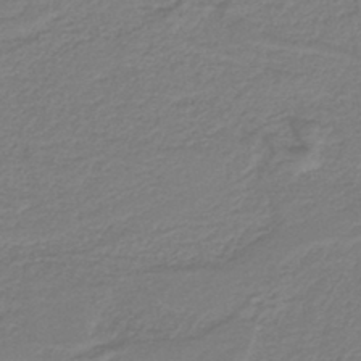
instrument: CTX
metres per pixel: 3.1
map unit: HNb
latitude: -42.3306
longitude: 51.9556
